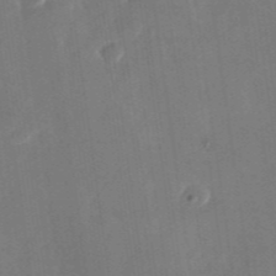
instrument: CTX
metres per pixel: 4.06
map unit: Nhu
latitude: -28.5952
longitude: -69.5749
